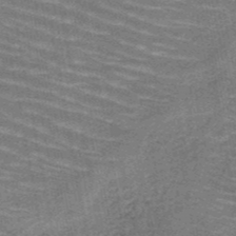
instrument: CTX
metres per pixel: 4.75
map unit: HNb
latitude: -49.7478
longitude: -49.9528
